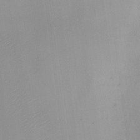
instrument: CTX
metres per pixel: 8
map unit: HNhu
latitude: 6.4601
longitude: 9.5588
